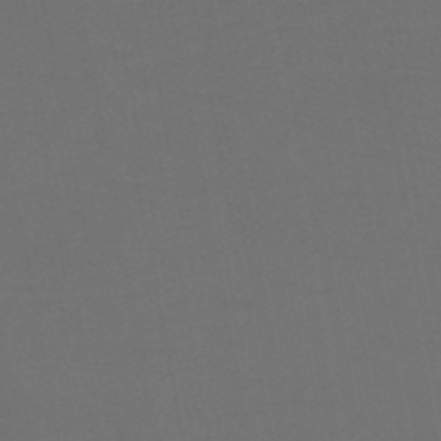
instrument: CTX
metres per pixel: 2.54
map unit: HNb
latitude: -50.1795
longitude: -46.0633
